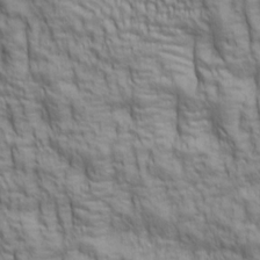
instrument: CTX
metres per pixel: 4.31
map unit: lAa
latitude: 6.2900
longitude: -115.6315
